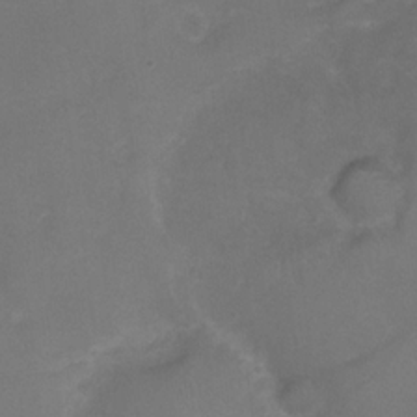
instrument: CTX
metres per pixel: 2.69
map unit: Ht
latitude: -3.4832
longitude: -18.7246
